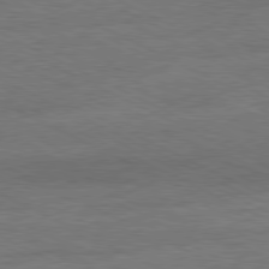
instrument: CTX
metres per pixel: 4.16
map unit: Ap
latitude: -81.3132
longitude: -85.8961
